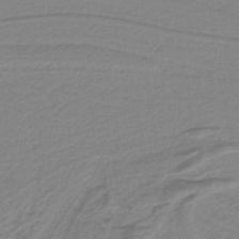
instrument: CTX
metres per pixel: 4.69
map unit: lHb
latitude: -41.3509
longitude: 51.7289
